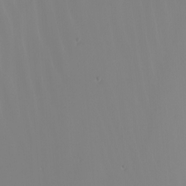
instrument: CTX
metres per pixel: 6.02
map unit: Nhu
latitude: -4.9541
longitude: -92.3278
